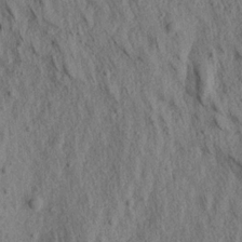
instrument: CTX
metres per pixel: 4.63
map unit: Aa
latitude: 18.2333
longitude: -145.4426
